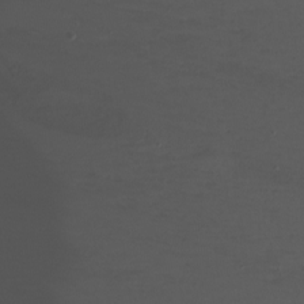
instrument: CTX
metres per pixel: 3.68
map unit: Nhu
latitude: -6.2361
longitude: -48.0255
